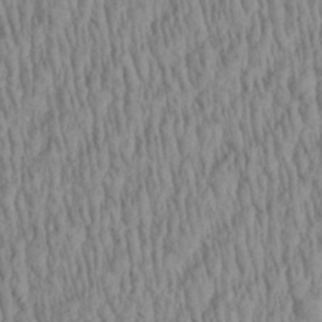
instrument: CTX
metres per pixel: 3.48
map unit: Aa
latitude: 29.1592
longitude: -138.0255
